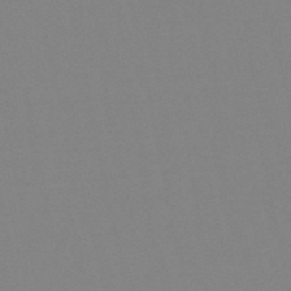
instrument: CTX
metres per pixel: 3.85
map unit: eHb
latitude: -50.3495
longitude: 73.4265
